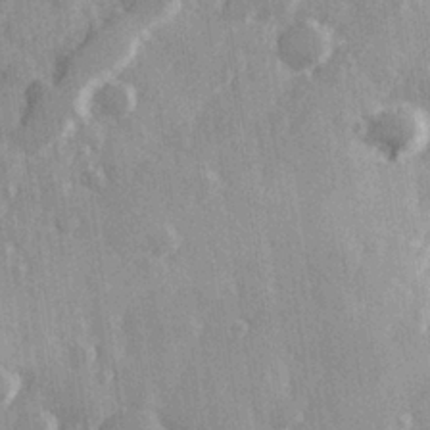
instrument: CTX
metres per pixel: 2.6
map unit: Hve
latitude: 26.2334
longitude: 147.5399
